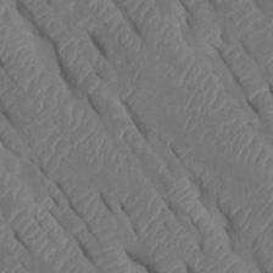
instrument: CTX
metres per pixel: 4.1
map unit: Htu
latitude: 0.8191
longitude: 147.4832
